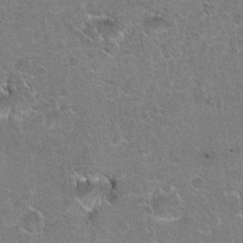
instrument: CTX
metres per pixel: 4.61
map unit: Hto
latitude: 19.9150
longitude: -48.9703
